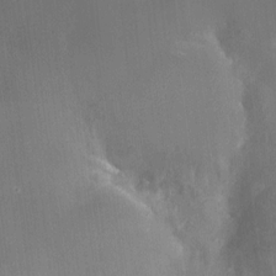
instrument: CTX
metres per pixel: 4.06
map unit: HNhu
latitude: 8.1389
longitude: 9.6911
